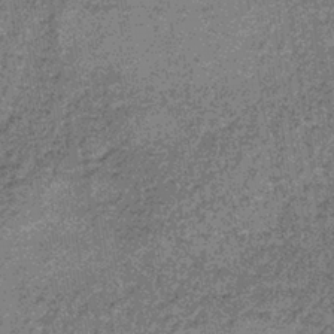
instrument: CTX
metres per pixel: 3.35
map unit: lHb
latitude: -38.1039
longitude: 65.5210
